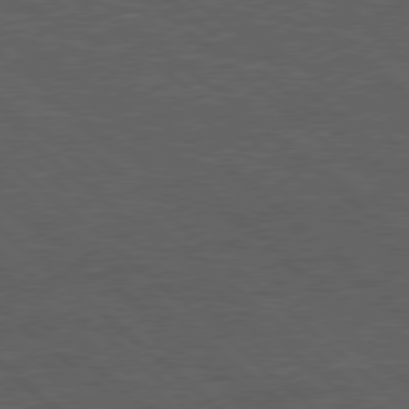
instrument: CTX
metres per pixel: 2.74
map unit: Hpe
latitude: 78.2145
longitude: -154.3656
